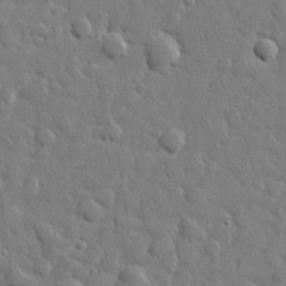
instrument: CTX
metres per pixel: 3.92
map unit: lHvf
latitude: 22.7813
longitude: 144.0283
